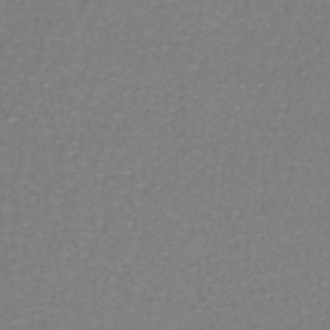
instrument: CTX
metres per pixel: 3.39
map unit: lHb
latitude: -41.5966
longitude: 57.1431
